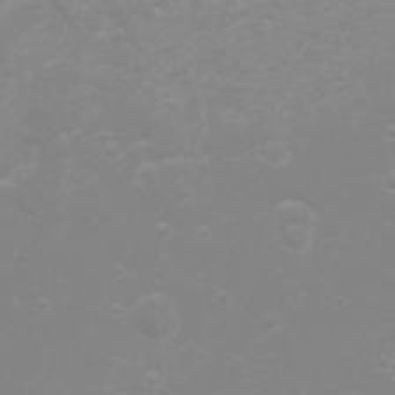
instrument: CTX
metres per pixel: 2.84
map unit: eHh
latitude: -4.6140
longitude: -74.3278
